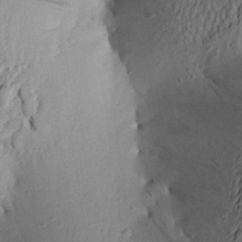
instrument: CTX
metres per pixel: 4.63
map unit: Aa
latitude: 22.6112
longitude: -148.9892
